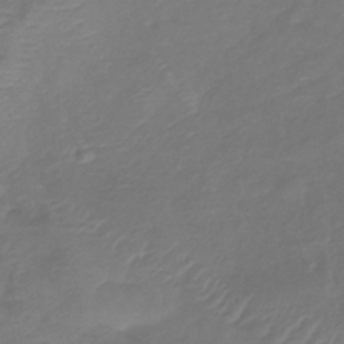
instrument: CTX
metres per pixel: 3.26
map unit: lHb
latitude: -42.6329
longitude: 81.4833
